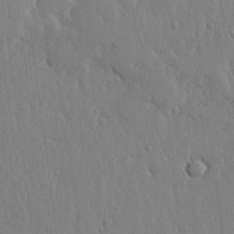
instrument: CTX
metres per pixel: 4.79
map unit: lHvf
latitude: 17.0458
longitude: -115.7827
